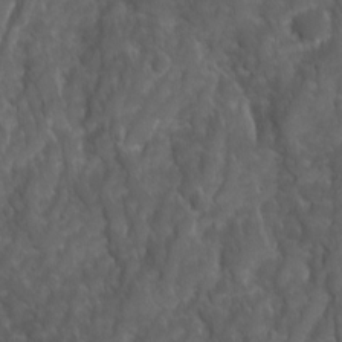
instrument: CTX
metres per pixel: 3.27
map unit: Ave
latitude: 16.1578
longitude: -132.6302
